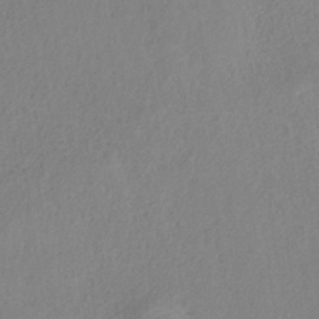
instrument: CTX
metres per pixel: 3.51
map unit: HNb
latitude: -33.5966
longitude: 55.0676
